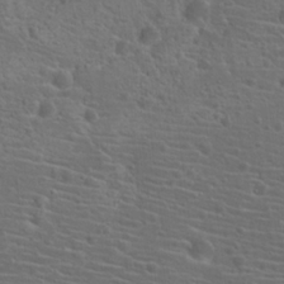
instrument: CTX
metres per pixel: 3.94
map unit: Hto
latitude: 19.4804
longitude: -42.3467
